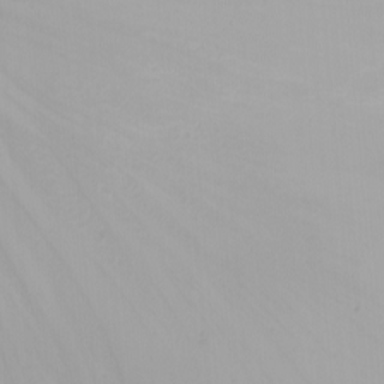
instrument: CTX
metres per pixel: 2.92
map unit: Nhu
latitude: -4.8408
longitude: -82.9135
